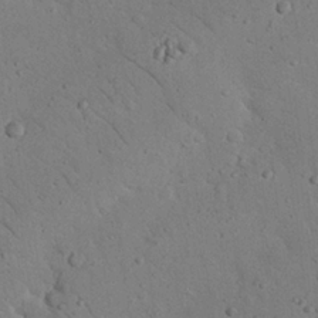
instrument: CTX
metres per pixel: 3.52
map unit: Nhu
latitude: 22.8380
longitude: -75.1214
